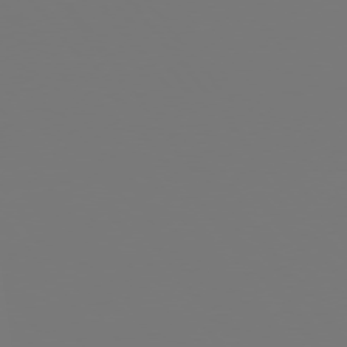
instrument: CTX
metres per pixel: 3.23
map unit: Hpe
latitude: 75.9150
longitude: -141.9717
